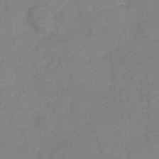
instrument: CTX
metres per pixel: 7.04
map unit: Nve
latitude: -18.1228
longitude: 108.8597
